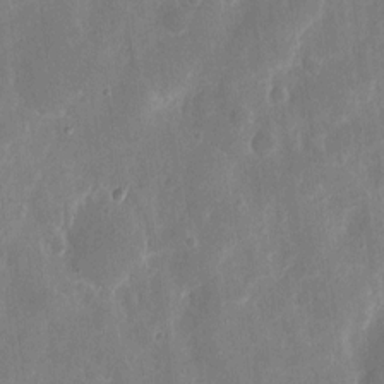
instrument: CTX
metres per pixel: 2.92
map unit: eHh
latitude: 8.2334
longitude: -69.5938
